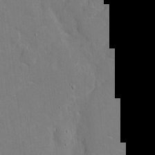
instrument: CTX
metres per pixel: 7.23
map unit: eHh
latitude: 5.5182
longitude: -68.0255
